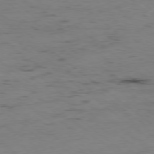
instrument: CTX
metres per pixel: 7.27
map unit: Hpe
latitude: -78.8219
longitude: 16.7841
